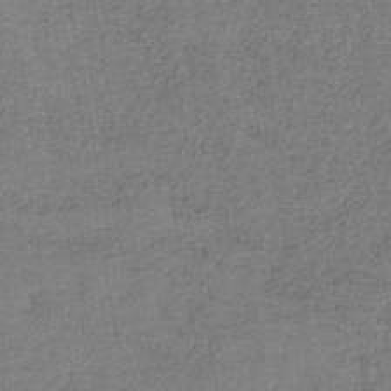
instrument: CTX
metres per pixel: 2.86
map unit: HNb
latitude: -36.7085
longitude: 51.9367
